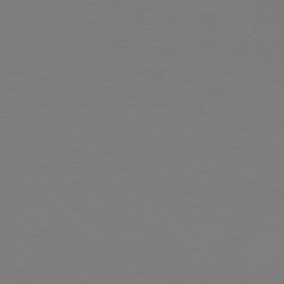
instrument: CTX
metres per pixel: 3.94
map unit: Hpe
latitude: 76.3467
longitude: -134.1389
